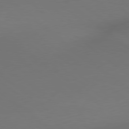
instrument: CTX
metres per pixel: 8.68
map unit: lApd
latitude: 78.8569
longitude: 175.6343
